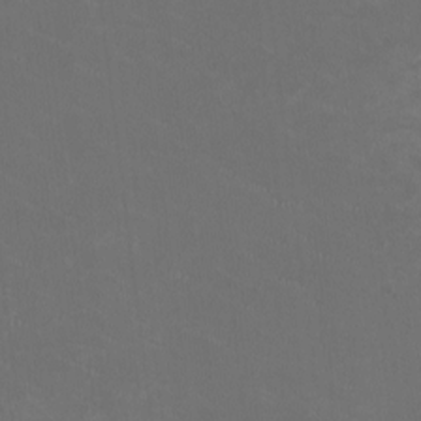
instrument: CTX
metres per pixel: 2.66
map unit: HNhu
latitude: 1.5749
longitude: -2.6301
